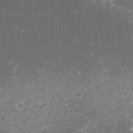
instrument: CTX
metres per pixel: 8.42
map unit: eHh
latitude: -1.1243
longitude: -85.8206
